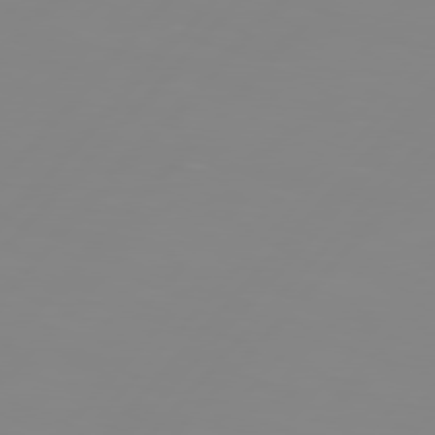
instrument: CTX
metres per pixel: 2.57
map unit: Hpe
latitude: 77.1592
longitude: -139.8394
